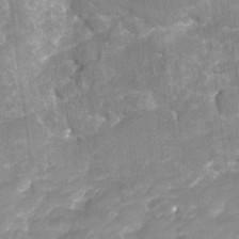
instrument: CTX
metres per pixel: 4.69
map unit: Nhu
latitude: -22.3495
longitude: -55.9717
